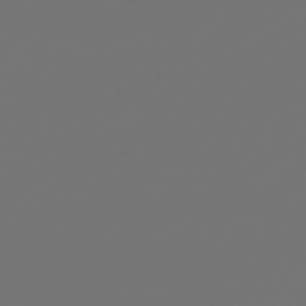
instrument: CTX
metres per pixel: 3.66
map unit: HNb
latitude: -47.3320
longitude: 56.5196
